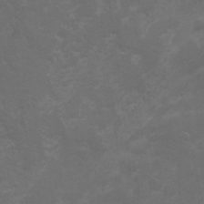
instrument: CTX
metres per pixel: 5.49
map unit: Hto
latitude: 5.0269
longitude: -30.8569
